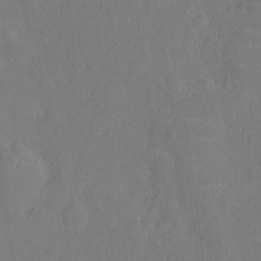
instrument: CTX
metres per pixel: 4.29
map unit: Ht
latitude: -10.9542
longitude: -23.6883
